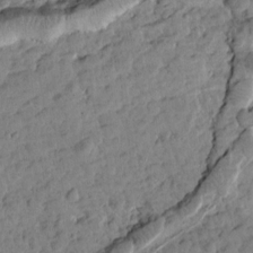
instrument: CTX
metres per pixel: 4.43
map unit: Htu
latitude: 1.7260
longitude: 178.0283
